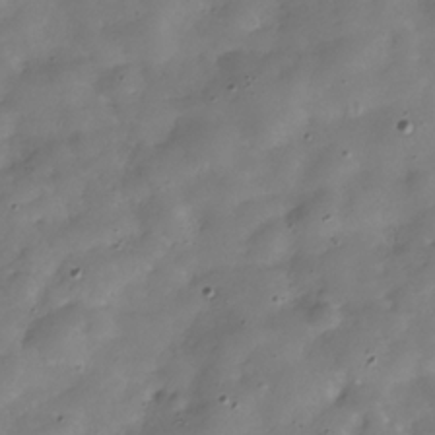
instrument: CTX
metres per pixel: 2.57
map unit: Hve
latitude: -30.8975
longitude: 94.8030
